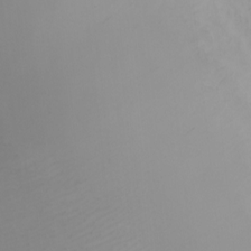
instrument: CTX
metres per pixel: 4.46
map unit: eHh
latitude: -7.8422
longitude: -70.1767
